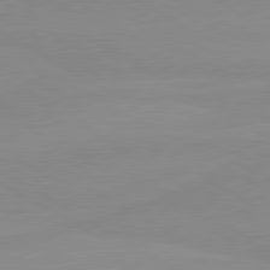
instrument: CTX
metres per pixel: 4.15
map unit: lApd
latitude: 80.4034
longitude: -176.0255
